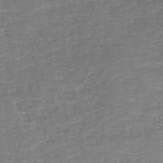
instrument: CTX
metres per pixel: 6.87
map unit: HNb
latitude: -48.5007
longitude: -41.9150
